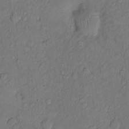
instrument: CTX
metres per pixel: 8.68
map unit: Nhu
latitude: 1.1970
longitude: -14.0444
